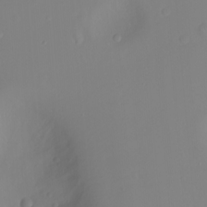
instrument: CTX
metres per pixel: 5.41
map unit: Nhu
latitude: -11.5588
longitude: -64.7813
